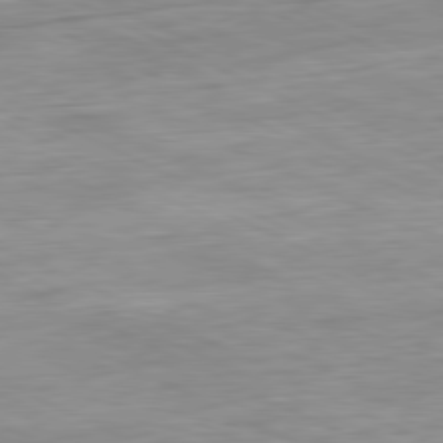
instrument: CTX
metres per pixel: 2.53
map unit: Ap
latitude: -81.1053
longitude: -72.1200
